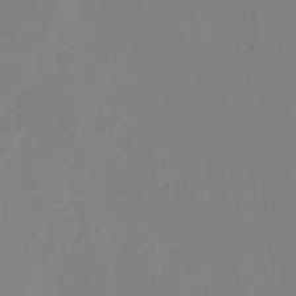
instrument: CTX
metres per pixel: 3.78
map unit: Nhu
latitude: -28.2928
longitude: -66.9513
